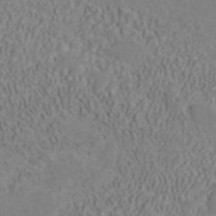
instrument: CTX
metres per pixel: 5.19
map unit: ANa
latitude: 41.5938
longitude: 32.6141
